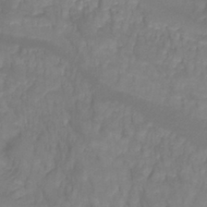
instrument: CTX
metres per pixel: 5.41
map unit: HNhu
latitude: -29.4643
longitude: 68.2550
